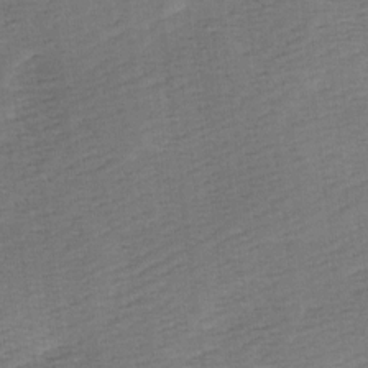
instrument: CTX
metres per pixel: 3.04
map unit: Ave
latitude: 9.5560
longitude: -106.8758
